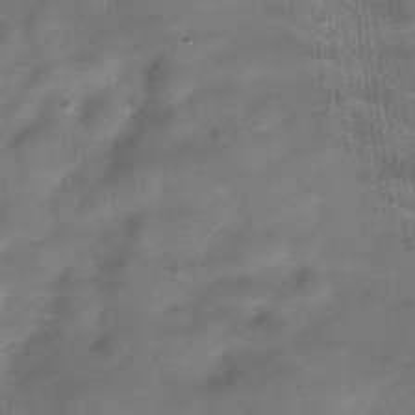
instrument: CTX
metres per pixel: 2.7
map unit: Hve
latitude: -30.7463
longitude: 93.3888
